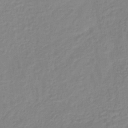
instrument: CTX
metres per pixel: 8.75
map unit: HNb
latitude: -31.8044
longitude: 59.7477
